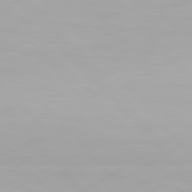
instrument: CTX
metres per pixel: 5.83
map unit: Hpe
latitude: 76.4790
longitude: -135.7638
